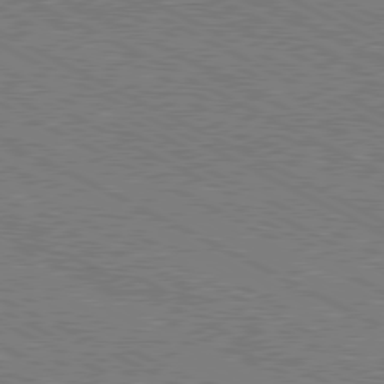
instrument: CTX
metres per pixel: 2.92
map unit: Hpe
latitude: -81.5210
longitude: 20.4440
